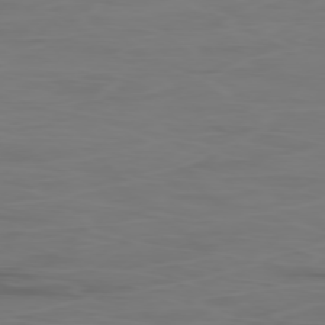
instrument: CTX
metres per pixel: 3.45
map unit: Ap
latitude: -78.9352
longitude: -70.9891
